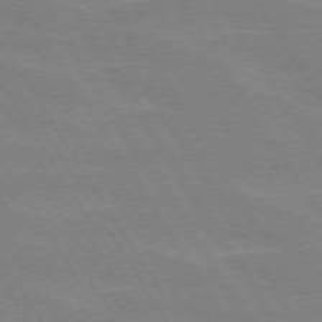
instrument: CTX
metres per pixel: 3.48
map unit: lApd
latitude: 72.8758
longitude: -56.4034
